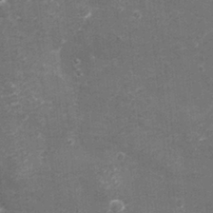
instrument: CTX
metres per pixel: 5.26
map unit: eHh
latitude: -3.6343
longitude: -75.4804
